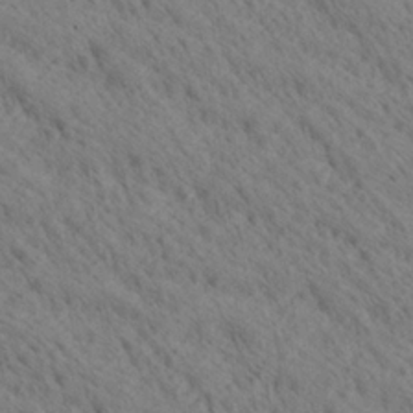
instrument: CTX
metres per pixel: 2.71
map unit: Ave
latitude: 20.9136
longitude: -139.6505
